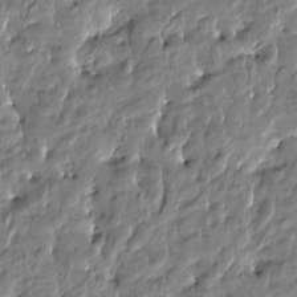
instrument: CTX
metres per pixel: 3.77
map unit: Htu
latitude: -4.5951
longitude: 177.3699
